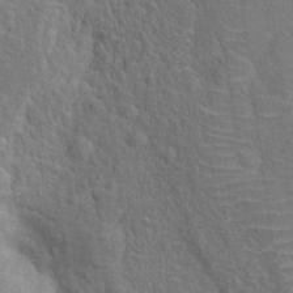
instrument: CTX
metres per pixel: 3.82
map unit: Hto
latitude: 17.7450
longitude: -43.1592
